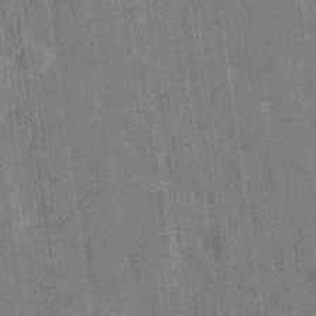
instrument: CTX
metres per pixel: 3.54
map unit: Hve
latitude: -30.3117
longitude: 92.1417
